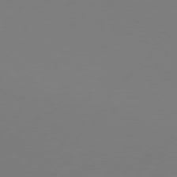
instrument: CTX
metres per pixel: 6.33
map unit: Hpe
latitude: 76.4601
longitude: -137.4427
